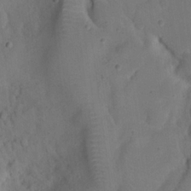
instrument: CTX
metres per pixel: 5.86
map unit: eHh
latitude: 20.9325
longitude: -61.9150
